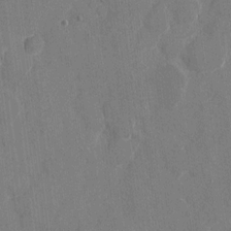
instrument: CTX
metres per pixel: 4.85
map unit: eHh
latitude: 8.9703
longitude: -68.0444
